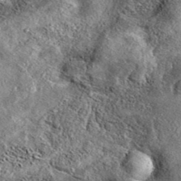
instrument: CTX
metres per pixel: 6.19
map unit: eAb
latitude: 37.8205
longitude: 109.6533
